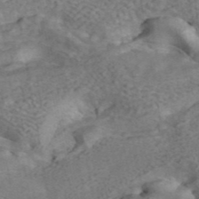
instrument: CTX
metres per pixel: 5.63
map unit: ANa
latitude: 42.1956
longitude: 15.6155
